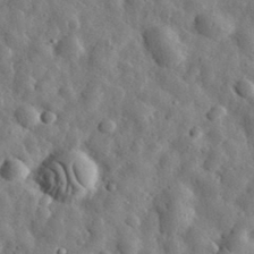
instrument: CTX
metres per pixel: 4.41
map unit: eHh
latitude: 31.8773
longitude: -73.9528
